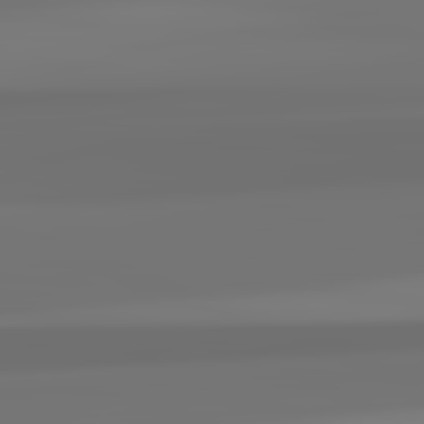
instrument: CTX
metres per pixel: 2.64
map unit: lApd
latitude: 82.6679
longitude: 171.8611
